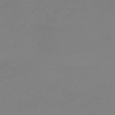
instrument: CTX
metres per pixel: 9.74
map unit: eHh
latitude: -55.1809
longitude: -91.4615
